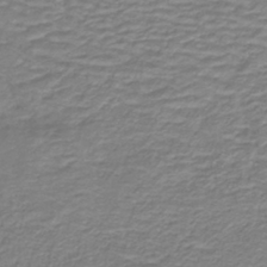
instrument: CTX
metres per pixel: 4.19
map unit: lHb
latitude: -41.2376
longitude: 52.4062
